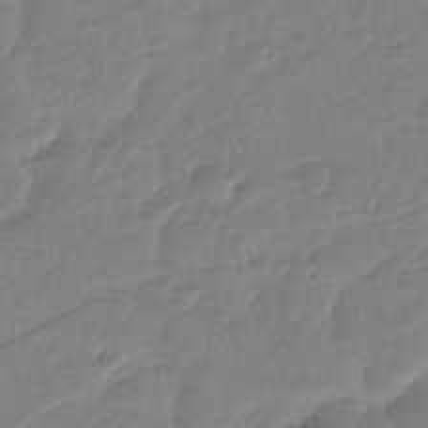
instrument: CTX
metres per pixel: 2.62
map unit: Ht
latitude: -15.2565
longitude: -52.8002
